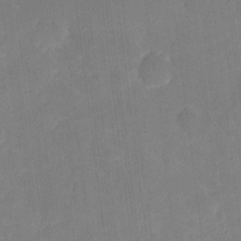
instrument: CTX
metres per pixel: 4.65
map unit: eHh
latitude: 4.4223
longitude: -67.3859
